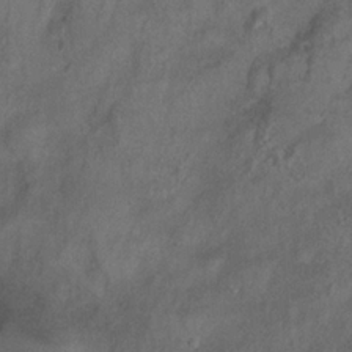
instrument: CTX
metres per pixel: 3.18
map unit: Ht
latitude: 0.4979
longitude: -32.9703
